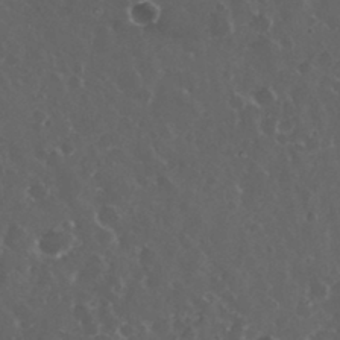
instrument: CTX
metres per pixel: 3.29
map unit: eHh
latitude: 33.4426
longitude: -61.4615
